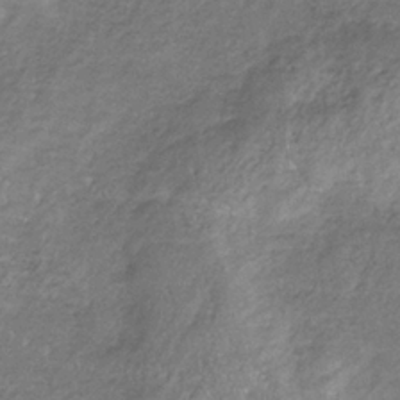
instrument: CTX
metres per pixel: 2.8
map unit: HNb
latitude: -32.9542
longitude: 59.1620
